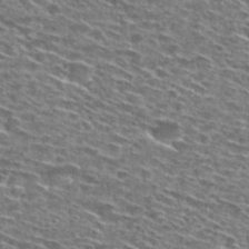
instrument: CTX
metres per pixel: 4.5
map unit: Hto
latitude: 28.6490
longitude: -46.5735
